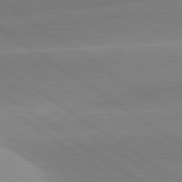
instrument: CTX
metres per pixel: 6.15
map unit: lApd
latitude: 81.5371
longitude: -157.9906
